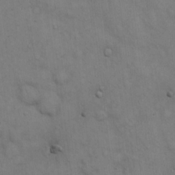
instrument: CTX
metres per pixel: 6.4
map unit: Hto
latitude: 13.4993
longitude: -60.4412
